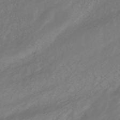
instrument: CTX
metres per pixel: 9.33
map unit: ANa
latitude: -41.5588
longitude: 105.0486
